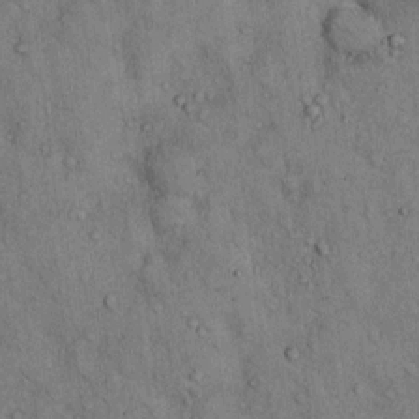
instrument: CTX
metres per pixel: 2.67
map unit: Hto
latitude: 12.6113
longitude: -59.8772
